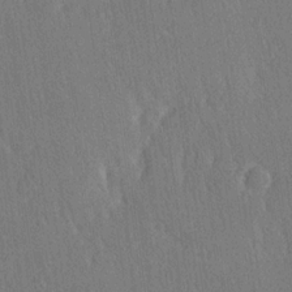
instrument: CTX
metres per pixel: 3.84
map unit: Ave
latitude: 20.9892
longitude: -136.9136
